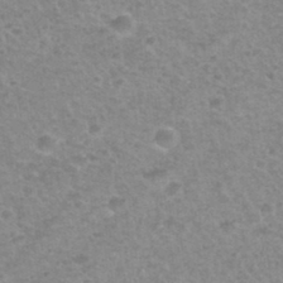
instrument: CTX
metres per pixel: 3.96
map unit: Hto
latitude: 32.8380
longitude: -50.1955
